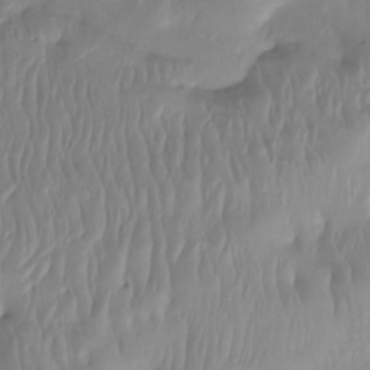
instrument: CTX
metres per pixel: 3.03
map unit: Htu
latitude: -15.2376
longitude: -46.6113
